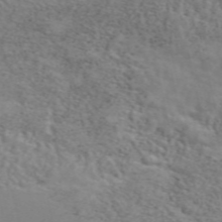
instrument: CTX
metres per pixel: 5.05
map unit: ANa
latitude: 50.2900
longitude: -81.3859
